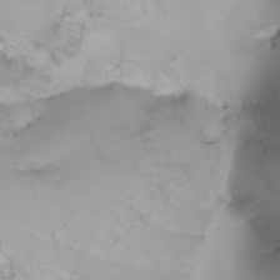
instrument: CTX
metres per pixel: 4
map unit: Nhu
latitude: -4.5573
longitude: -90.4412
